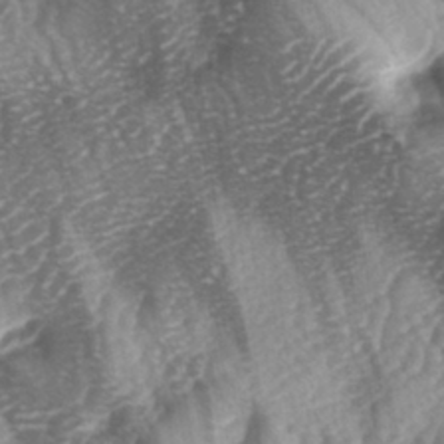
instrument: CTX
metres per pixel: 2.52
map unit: lAa
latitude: -4.4629
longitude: -126.9703
